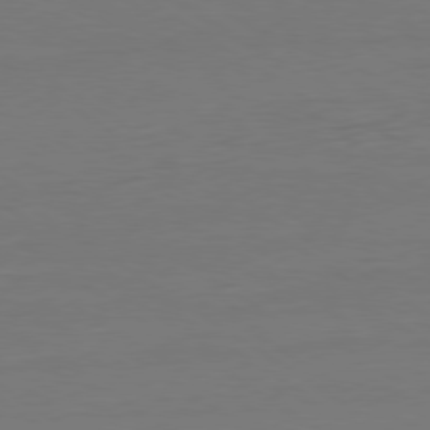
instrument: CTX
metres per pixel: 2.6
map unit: Ap
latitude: -79.8611
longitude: -59.2159
